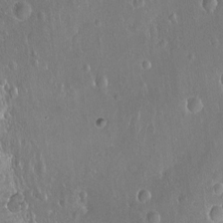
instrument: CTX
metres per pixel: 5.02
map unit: Nhu
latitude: -12.7652
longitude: -38.8758
